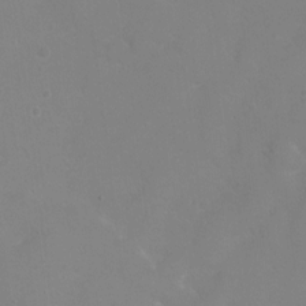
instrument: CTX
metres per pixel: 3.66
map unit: Ht
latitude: 1.2915
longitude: -33.9717
